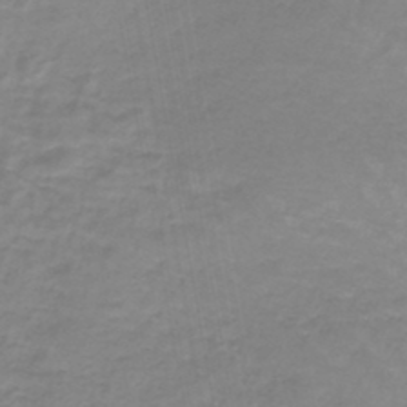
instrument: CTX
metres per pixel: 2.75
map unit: lHb
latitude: -44.8597
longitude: 66.0472
